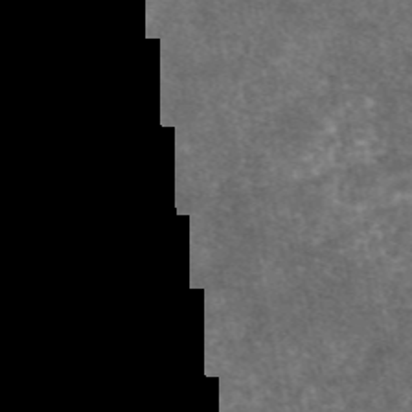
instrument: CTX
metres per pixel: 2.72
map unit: eAb
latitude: 46.6302
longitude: 123.3510
